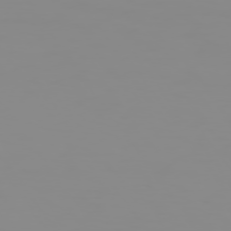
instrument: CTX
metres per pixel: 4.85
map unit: Hpe
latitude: 74.4790
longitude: -128.2333
